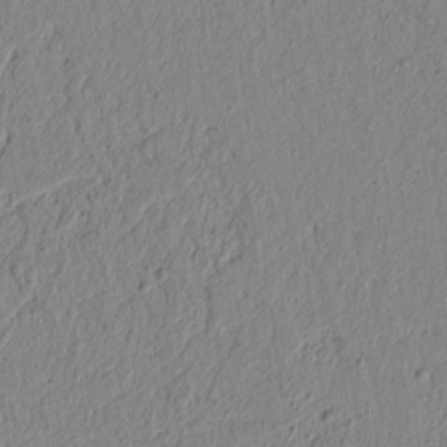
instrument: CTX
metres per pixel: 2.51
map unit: lAvf
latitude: 6.5735
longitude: 165.4266
